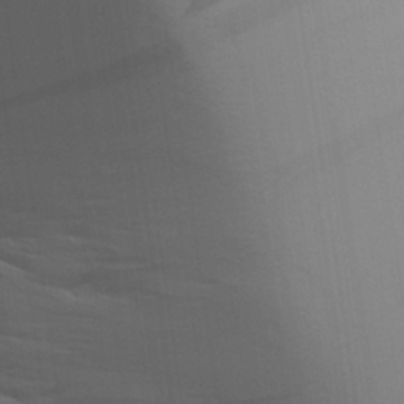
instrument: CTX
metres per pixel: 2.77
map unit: Aa
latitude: 27.7450
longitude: -138.9514
